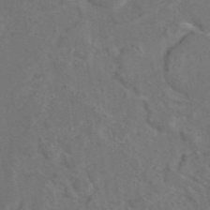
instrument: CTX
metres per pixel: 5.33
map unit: eAb
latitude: 46.4223
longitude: 109.4076
